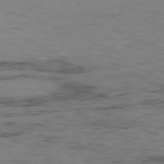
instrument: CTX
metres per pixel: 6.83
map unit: Hpe
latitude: -78.6329
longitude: 16.1417
